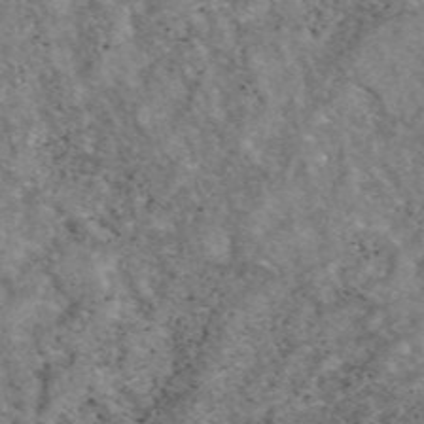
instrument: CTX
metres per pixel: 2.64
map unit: eAb
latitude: 47.7261
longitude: 119.2376
